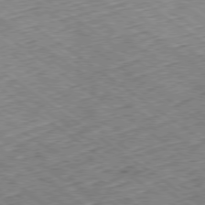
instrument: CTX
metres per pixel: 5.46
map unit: Hpe
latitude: -79.4643
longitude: 7.3320
